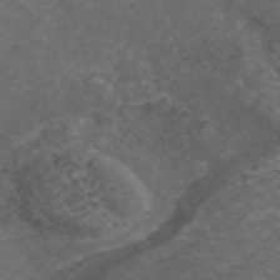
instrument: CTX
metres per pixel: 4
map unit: ANa
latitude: 42.4979
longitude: 33.2376
